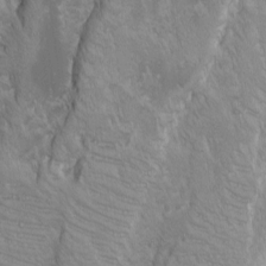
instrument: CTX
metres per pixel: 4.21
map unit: Ave
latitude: -10.2740
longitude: -117.4049
